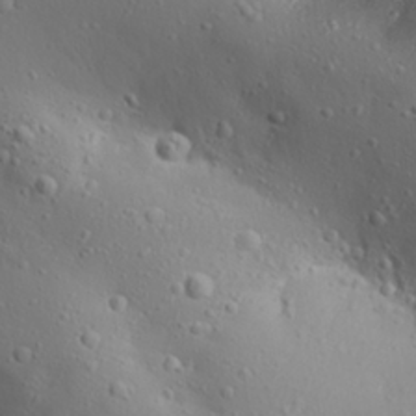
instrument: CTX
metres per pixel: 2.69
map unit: Aa
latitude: 27.9906
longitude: -132.7057
